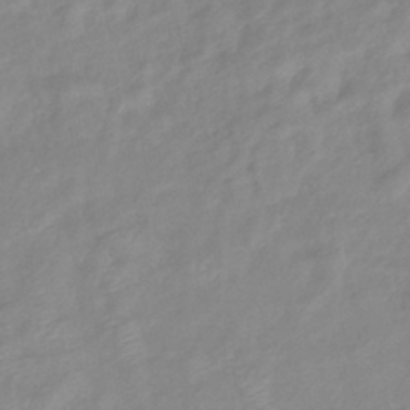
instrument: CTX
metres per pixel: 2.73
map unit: eHb
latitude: -40.1606
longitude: 81.0487
